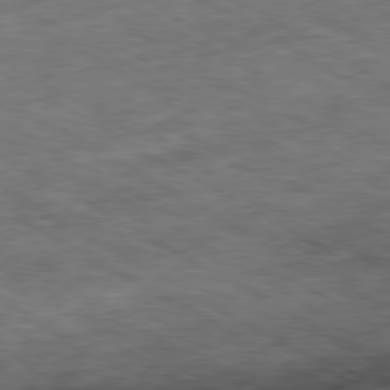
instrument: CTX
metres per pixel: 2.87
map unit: Ap
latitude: -80.6141
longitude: -74.2712
